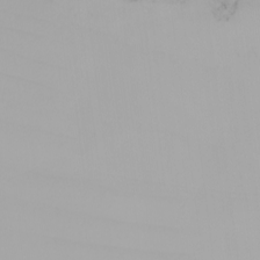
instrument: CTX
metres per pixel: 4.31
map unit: Nhu
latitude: -8.0094
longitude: -95.4616
